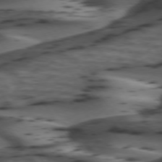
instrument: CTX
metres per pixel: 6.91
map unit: lApd
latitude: 74.4790
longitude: -71.2726
